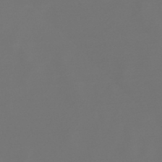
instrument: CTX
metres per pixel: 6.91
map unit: lHb
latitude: -47.6533
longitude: 72.7085
